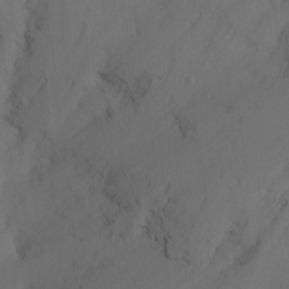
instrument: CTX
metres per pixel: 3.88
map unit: Nhu
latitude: -15.7667
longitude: -57.6127
